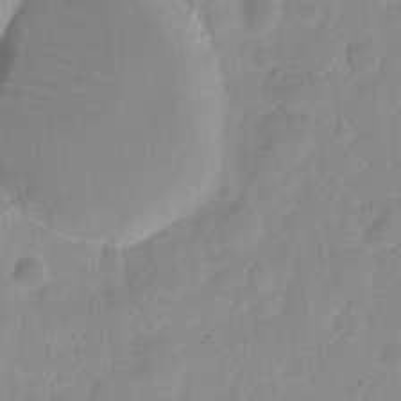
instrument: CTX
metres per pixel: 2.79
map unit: eHh
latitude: 9.5182
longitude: -65.8205
